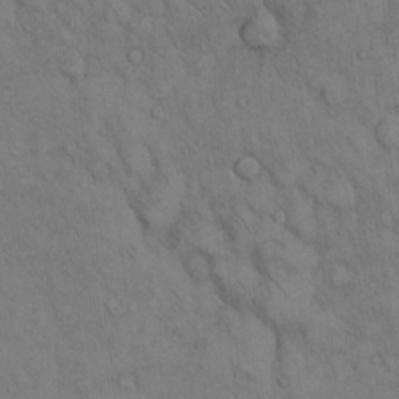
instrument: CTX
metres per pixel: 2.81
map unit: Hto
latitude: 13.4049
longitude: -59.5749
